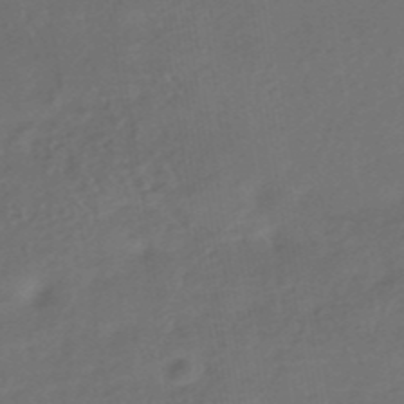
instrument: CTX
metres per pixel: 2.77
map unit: HNhu
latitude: -42.4251
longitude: 92.7841
